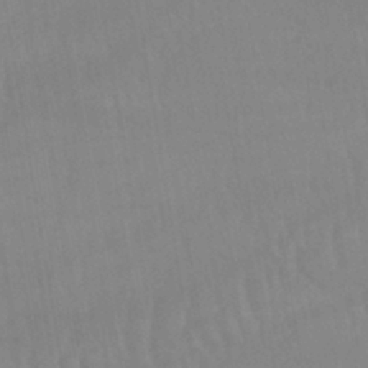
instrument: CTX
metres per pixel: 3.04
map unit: lHb
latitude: -40.3117
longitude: 66.4062
